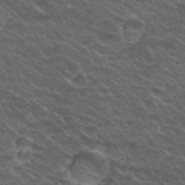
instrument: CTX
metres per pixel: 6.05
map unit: Hto
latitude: 29.7449
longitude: -48.0633
